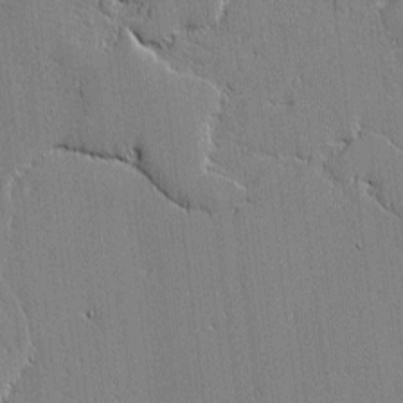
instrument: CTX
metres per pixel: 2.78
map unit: lAvf
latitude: -0.4818
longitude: -108.9135
